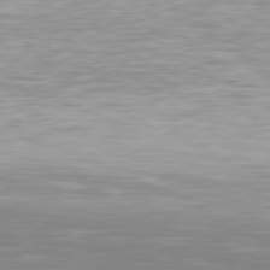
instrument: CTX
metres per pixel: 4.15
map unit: Hpe
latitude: 78.3279
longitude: -172.5356
